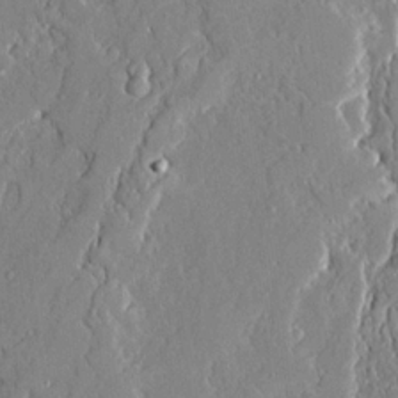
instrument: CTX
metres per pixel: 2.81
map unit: Ave
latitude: 21.9717
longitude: -128.3467
